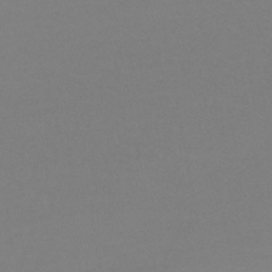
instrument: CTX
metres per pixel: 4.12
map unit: lHb
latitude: -42.4251
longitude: 64.1039
